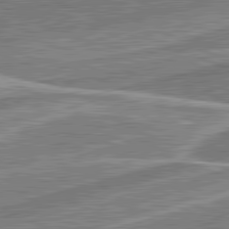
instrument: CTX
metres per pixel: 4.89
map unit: lApd
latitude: 81.6127
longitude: 127.7288
